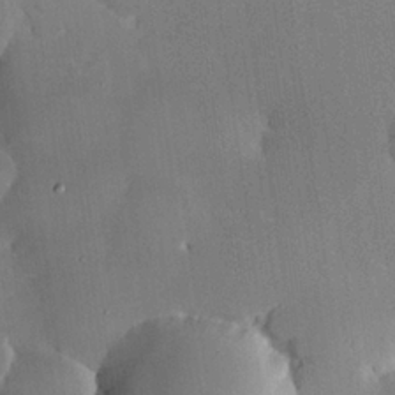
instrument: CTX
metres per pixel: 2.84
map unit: Hve
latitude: 25.0458
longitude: 150.8597
